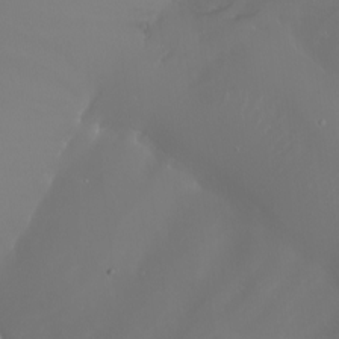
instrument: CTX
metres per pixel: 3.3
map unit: Nhu
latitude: -6.2172
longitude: -91.1970
